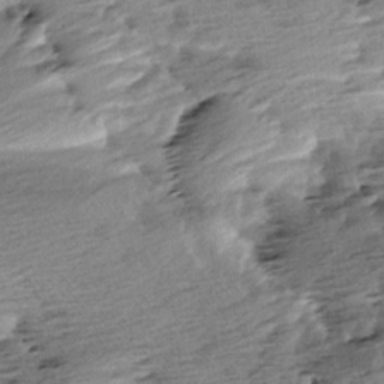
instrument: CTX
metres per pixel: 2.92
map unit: Aa
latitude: 6.2522
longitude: -137.3104
